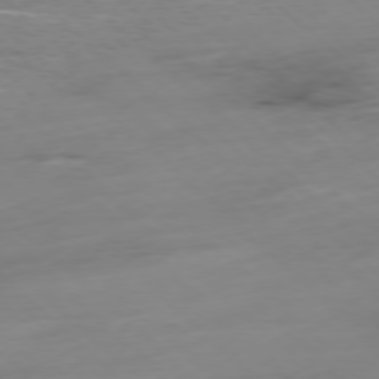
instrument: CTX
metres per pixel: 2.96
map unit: Ap
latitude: -78.1794
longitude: -61.8205
